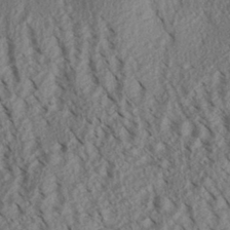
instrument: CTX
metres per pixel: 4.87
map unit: Aa
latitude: 30.8569
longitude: -138.1389
